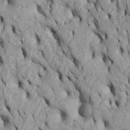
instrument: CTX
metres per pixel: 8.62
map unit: Htu
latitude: -6.5196
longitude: 155.3132
